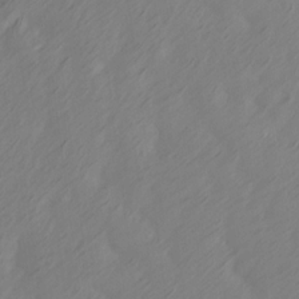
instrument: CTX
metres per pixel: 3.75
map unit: Ave
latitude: 13.8772
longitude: -105.8206
